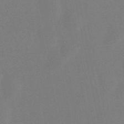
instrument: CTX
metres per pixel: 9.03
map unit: lHb
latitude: -49.4833
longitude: 71.6533
